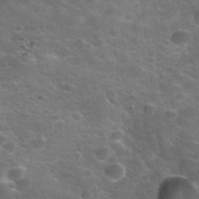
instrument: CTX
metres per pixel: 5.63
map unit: Nhu
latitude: 31.7639
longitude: -50.2522
